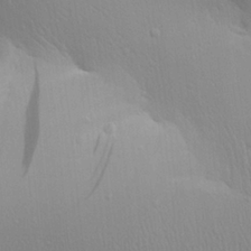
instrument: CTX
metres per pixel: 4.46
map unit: Aa
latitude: 24.6679
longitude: -136.3656
